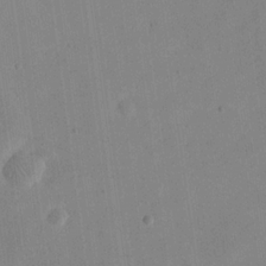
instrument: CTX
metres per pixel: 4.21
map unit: eHh
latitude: 20.8380
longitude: -70.0444
